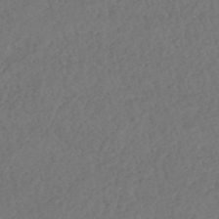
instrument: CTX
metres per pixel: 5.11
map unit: HNhu
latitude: -47.7666
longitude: 98.0472
